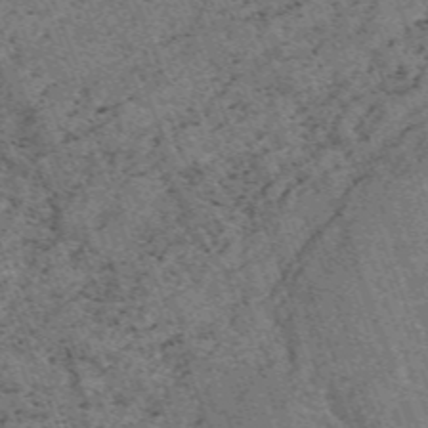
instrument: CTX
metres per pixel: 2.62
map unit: HNb
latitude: -54.6708
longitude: -47.8206
